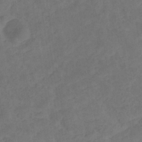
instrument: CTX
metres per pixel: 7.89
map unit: eHb
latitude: -32.6897
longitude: 72.4629
